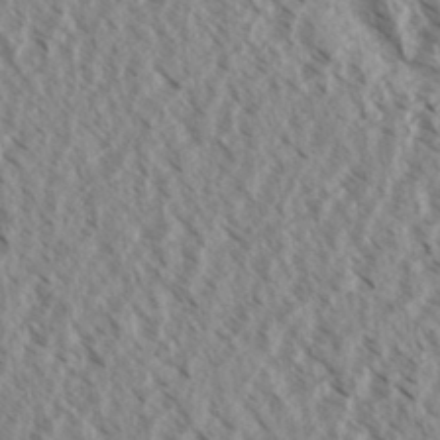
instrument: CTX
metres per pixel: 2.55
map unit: eHh
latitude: 34.2711
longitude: -140.4601
